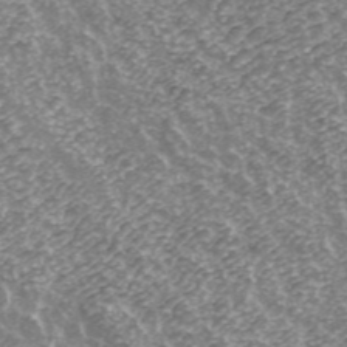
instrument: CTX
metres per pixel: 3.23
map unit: ANa
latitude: 43.5749
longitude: 24.9353
